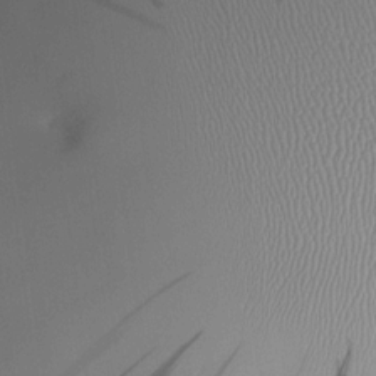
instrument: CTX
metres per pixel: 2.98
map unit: HNhu
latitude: 11.8206
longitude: 9.5210
